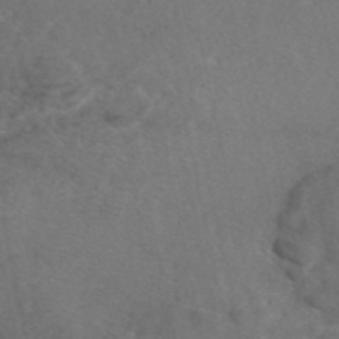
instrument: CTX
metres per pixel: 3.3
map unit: eAb
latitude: 46.8002
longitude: 114.0661
